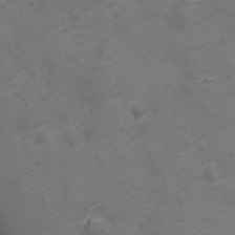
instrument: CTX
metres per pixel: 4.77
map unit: Nve
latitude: -20.2739
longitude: 106.1039
